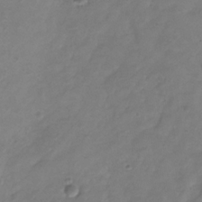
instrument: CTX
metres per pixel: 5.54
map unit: Hve
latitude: -33.3132
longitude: 91.8423
